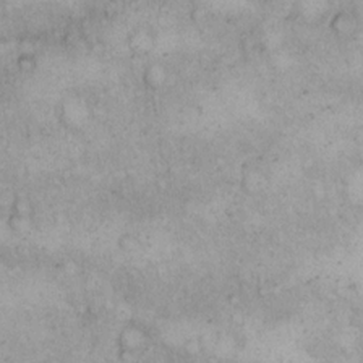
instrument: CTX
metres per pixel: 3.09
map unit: eHh
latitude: 14.8380
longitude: -63.3860
